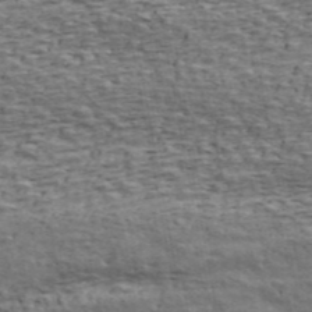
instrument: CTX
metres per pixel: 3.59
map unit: ANa
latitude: 45.4426
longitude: -84.4034
